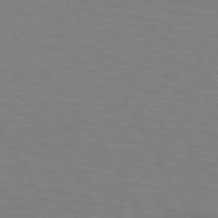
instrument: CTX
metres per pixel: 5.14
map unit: lApd
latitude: 72.1956
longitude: -56.9891
